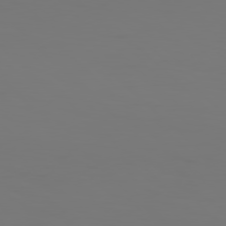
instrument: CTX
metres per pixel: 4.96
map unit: Hpe
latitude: 77.3103
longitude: -134.7246
